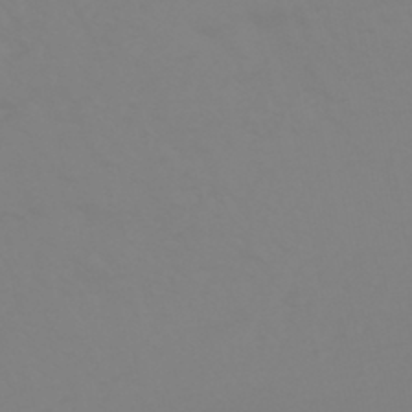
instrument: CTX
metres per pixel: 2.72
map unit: HNhu
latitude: -45.8045
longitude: 90.3873
